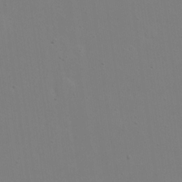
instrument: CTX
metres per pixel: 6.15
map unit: eHh
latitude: 20.1389
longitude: -72.0633
